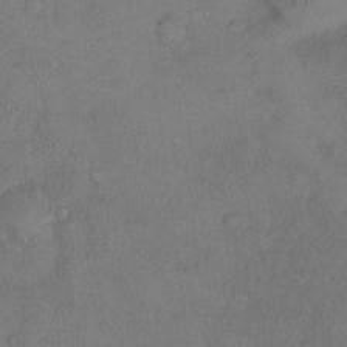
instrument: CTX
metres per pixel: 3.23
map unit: Hto
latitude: 10.8380
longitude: -58.7435
